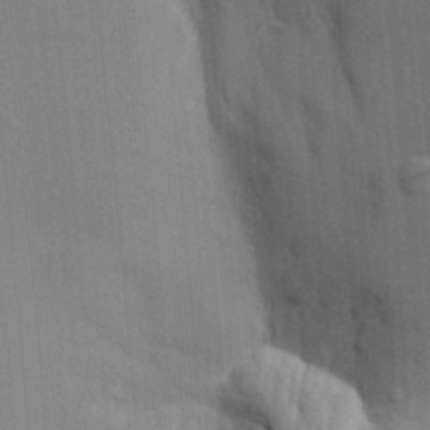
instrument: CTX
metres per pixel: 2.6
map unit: Aa
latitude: 19.6505
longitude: -143.4993
